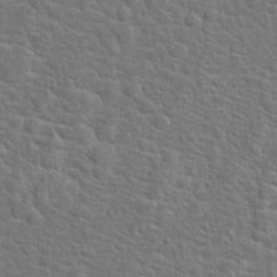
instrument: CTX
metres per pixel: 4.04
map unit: Hto
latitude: 18.8191
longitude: -43.3104
